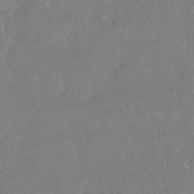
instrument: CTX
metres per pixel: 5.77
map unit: HNhu
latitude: -40.7841
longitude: 97.1053
